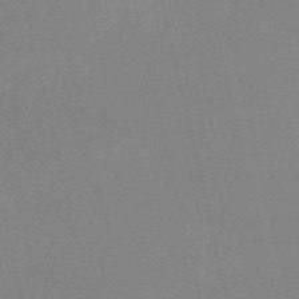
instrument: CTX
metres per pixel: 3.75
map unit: HNb
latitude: -52.9919
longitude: -37.2915
